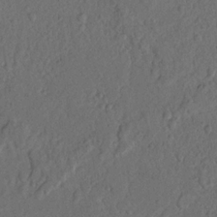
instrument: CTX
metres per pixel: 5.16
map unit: Nhu
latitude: 18.1200
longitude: -77.3103
